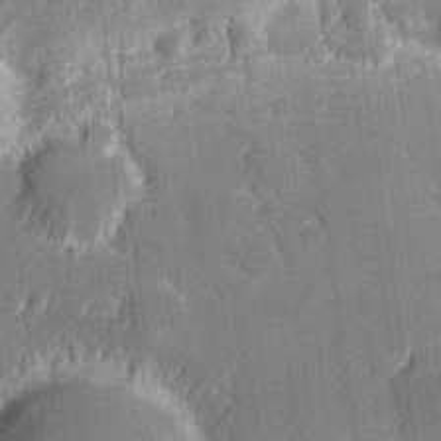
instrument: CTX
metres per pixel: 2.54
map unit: Hve
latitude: 27.5938
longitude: 144.2551
